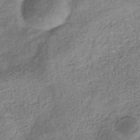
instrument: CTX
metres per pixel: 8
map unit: eHb
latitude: -35.1809
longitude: 78.0283
